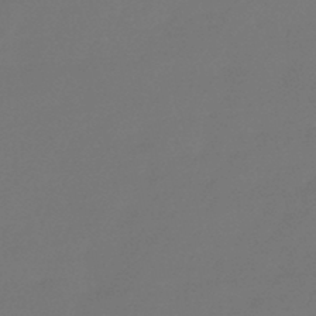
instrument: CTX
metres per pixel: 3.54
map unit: HNhu
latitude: -43.1242
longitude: 92.4062
